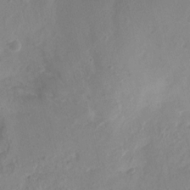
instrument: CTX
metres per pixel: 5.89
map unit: Nhu
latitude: 5.3671
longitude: -16.7246
